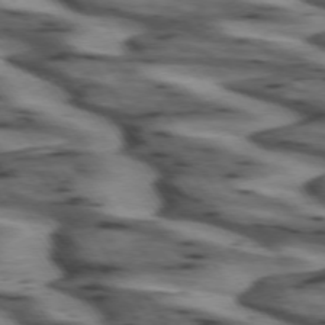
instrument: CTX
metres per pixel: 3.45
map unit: lApd
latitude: 73.1215
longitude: -57.4993
